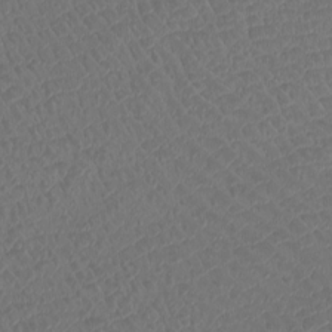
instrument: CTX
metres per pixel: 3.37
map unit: Htu
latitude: -11.2376
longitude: -72.7813
